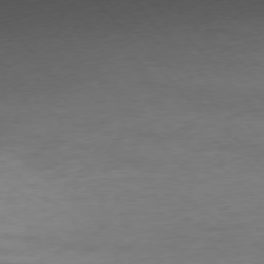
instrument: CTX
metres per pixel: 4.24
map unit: Ap
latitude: -76.6896
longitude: -80.8380
